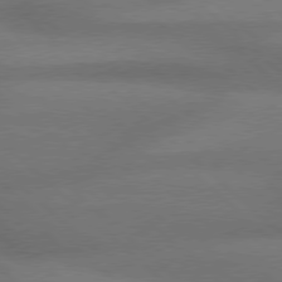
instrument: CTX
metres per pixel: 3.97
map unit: Hpe
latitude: 77.8394
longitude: -157.0836
